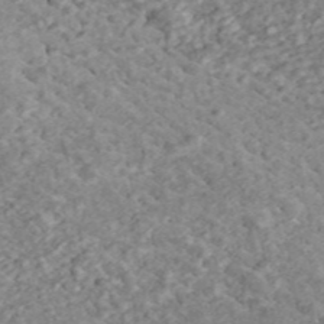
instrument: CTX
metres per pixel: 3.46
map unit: ANa
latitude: 44.8380
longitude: 20.9730
